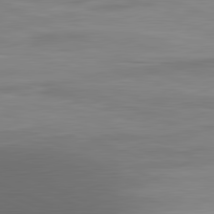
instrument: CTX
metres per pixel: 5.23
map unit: lApd
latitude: 81.4993
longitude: 138.4818
